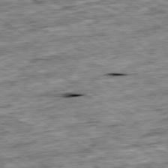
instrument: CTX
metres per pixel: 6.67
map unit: Ap
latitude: -80.4818
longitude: -88.8758
